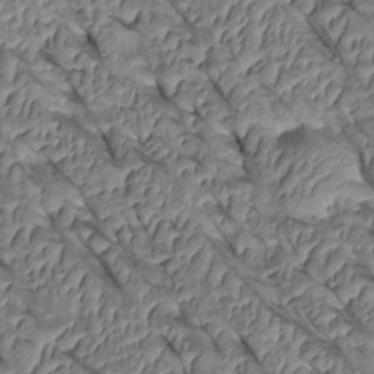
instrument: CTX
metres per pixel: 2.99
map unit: Htu
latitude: 1.1214
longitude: 147.8989
